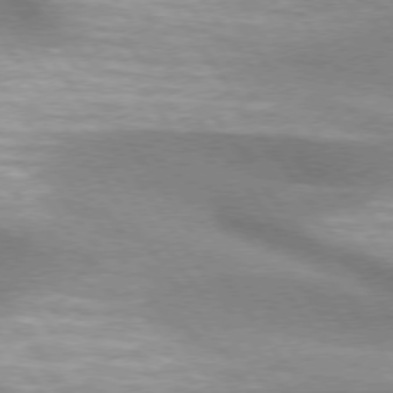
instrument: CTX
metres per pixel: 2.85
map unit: lApd
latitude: 75.0270
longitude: -63.4238
